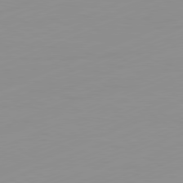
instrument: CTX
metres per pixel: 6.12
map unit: Ap
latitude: -81.7667
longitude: -86.3845
